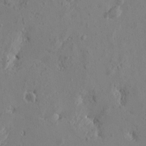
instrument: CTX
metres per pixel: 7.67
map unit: Htu
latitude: -1.4644
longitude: -177.2915
